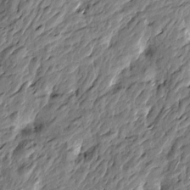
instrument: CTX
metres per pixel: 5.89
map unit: Htu
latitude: -3.6910
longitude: 179.6910
